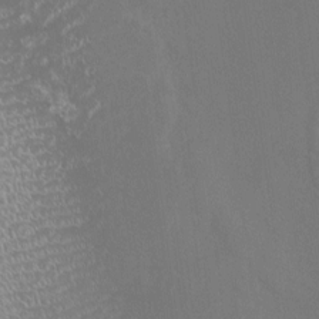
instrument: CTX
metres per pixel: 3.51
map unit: Htu
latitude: -10.4251
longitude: -73.5560
